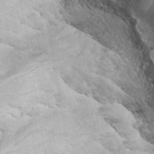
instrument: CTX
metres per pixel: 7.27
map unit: ANa
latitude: 42.1200
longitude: 16.9164
